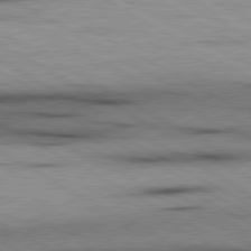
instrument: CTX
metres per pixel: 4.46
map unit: lApd
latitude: 80.2711
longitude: 157.0297
